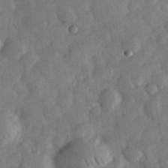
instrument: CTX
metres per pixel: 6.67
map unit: eHh
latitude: 34.4790
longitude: -69.3860
